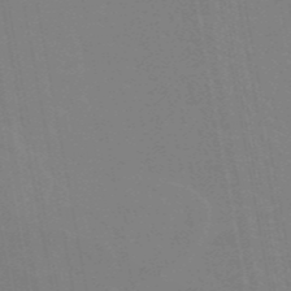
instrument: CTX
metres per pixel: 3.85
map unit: eAb
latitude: 45.4237
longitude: 121.8044
